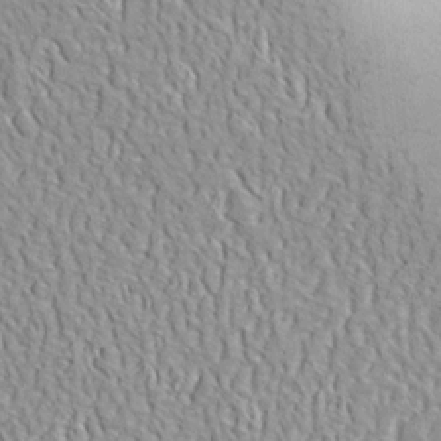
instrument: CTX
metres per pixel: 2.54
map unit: eHh
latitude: 2.7813
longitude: -78.8758
